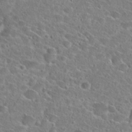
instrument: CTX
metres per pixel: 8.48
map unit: Hto
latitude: 24.6868
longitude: -46.2334
